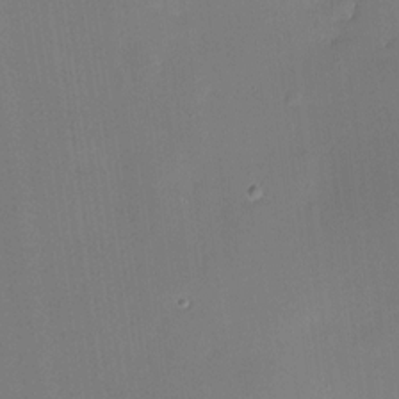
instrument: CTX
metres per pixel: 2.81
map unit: HNhu
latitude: 5.6505
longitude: 12.3117
